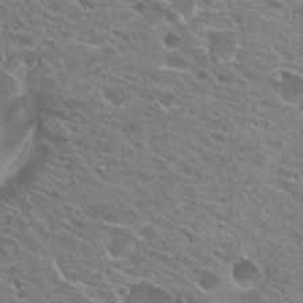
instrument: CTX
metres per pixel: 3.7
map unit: Hto
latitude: 21.8395
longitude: -39.9528
